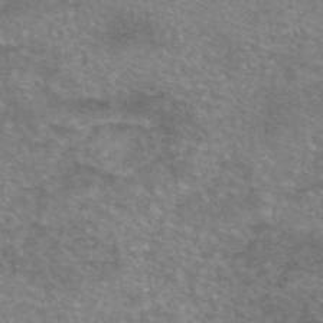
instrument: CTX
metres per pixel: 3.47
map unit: eAb
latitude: 45.8016
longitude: 102.5952
